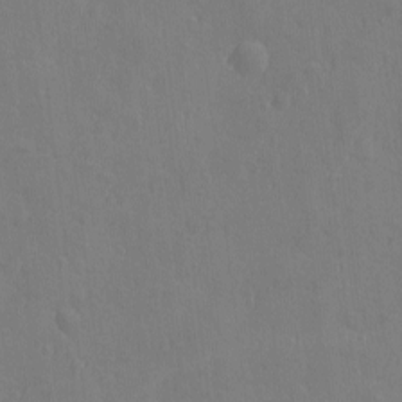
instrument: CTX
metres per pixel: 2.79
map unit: lAvf
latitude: -8.2361
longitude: -119.5371
